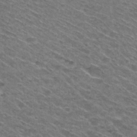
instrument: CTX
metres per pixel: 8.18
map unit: Hto
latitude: 29.5938
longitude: -47.1781
